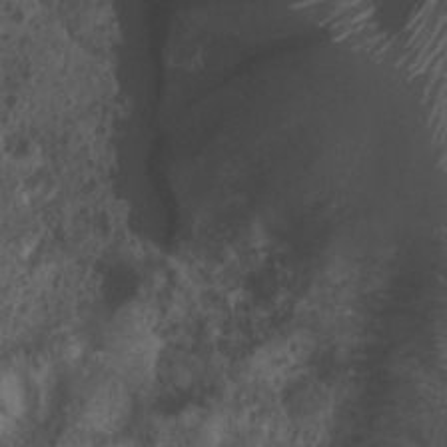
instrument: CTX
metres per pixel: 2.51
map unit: Nhu
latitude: 7.3671
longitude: -21.7072
